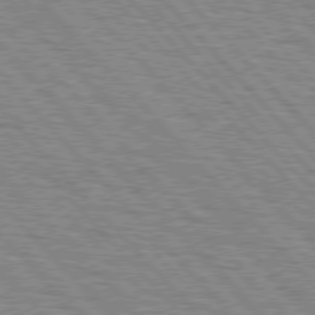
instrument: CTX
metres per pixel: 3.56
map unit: lApd
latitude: 76.9702
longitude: -72.4979
